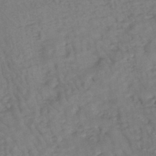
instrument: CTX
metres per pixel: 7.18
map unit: HNhu
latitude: -42.8596
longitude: 102.0850
